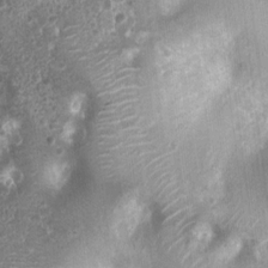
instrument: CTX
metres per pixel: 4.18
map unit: Nhu
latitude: 6.8569
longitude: -21.8205
